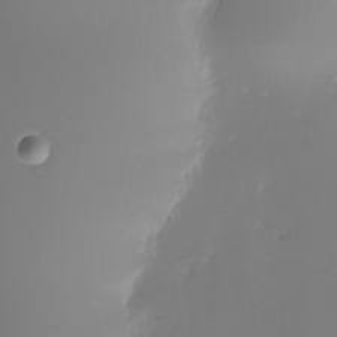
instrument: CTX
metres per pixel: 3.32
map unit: Nhu
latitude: -25.6722
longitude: -71.4426
